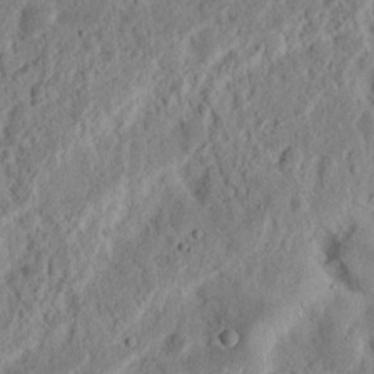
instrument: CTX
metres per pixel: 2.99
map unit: Nhu
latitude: 14.3846
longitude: -74.1767
